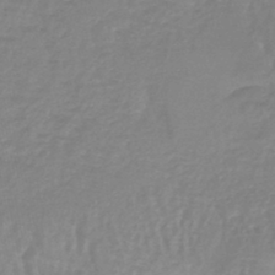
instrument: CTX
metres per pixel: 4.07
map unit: lHb
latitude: -41.7289
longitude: 63.4832
